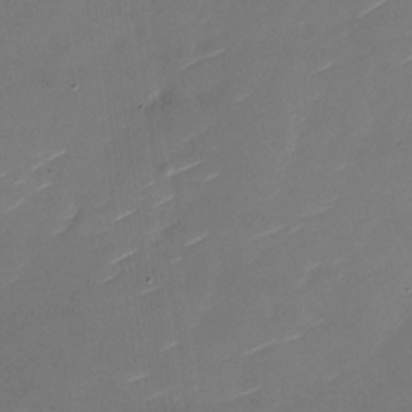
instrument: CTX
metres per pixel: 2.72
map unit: Nhu
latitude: -27.5210
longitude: -73.6694
